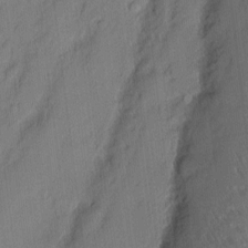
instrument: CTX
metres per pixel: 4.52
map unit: eHh
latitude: 3.3670
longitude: -77.0269
